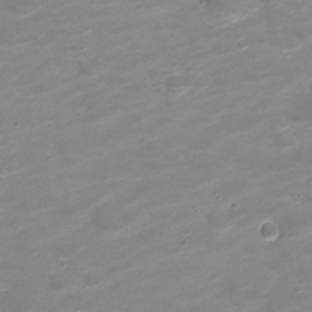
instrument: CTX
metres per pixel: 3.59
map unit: Nve
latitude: -20.7841
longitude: 104.8408
